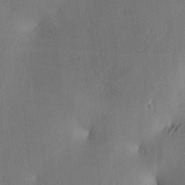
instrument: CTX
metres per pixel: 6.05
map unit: lAa
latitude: 4.0444
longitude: -117.4615
